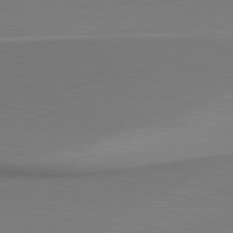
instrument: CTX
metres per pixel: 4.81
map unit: lApd
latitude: 79.4994
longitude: 178.3306
